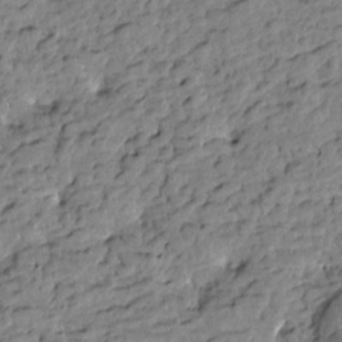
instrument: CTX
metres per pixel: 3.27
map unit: Htu
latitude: -0.9542
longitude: -179.1970
